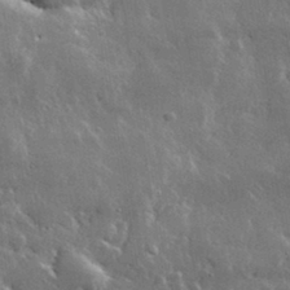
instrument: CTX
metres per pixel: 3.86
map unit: lHvf
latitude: 33.0081
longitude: -90.7246
